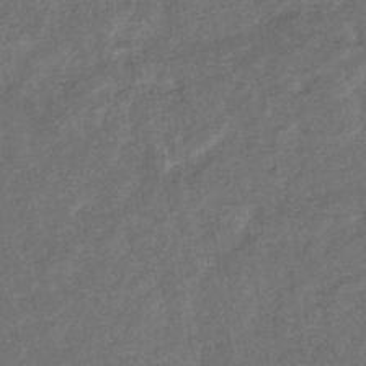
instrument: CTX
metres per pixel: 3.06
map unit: eHb
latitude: -33.6155
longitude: 74.1228
